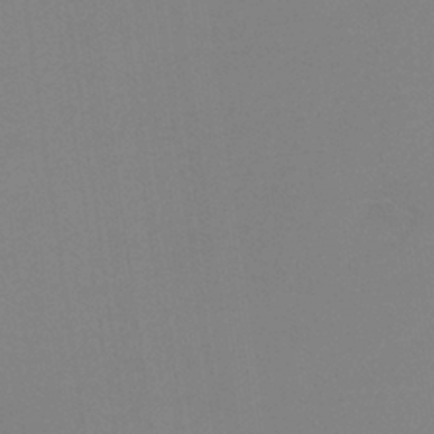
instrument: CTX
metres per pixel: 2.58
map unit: HNb
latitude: -36.5951
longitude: 54.6141
